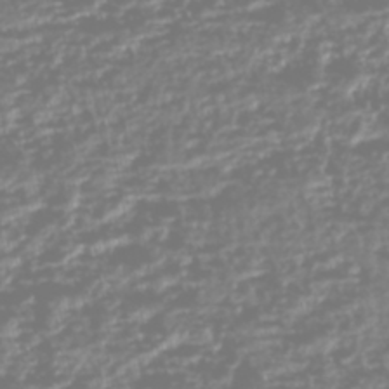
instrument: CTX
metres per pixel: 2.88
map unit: HNhu
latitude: -47.0297
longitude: 31.4076
